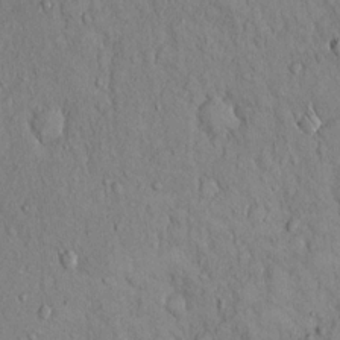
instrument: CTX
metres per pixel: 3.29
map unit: Hto
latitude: 12.7058
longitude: -58.1011
